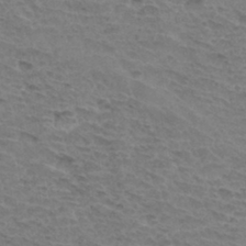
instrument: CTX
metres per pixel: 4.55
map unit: Hto
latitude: 33.7072
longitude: -45.6694
